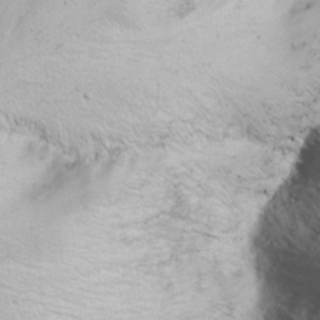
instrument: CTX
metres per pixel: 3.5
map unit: Nhu
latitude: -7.2376
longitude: -64.8380
